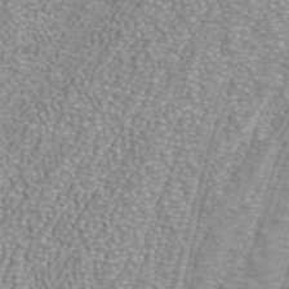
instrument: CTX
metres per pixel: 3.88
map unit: ANa
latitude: 39.9528
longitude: 24.1039
